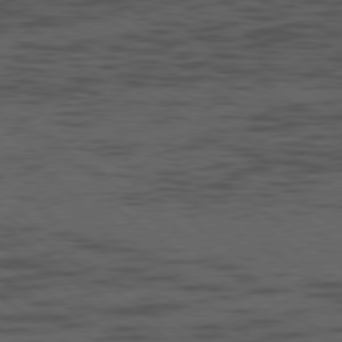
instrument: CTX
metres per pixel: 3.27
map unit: Ap
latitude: -79.6533
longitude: -100.1767
